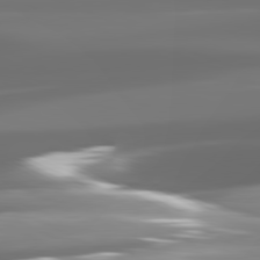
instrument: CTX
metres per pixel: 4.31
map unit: lApd
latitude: 81.4993
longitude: -144.9325
